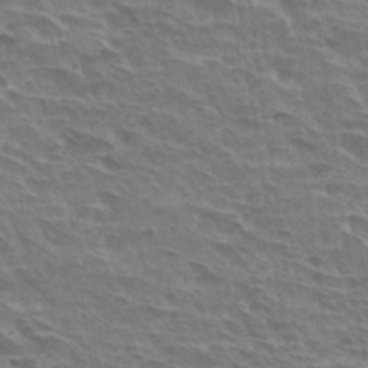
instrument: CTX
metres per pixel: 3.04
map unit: Hto
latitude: 30.9514
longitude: -41.6504
